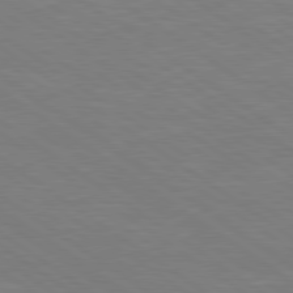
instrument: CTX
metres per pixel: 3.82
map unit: lApd
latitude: 79.4427
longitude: -125.2348
